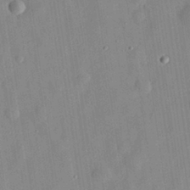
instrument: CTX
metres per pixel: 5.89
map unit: eHh
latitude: 29.2537
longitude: -74.8002
